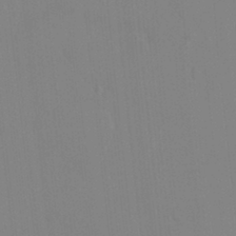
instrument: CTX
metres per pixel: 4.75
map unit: HNhu
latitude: 6.4601
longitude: 1.9179
